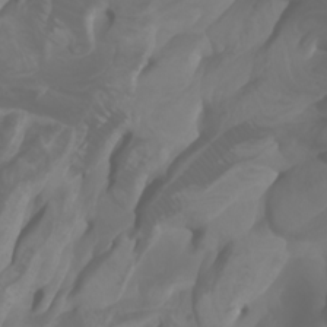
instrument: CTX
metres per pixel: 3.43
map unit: Htu
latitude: -1.1620
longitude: -75.9339
